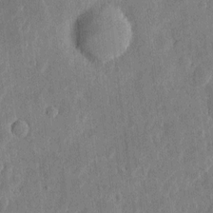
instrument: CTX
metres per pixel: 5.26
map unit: eHh
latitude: 5.2915
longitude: -71.9339
